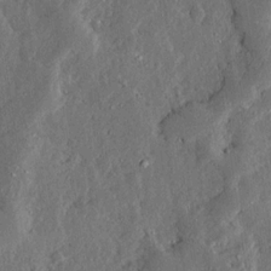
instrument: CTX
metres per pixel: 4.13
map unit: Ave
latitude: 13.6505
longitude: -137.1026
